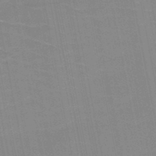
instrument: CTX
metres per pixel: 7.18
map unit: HNb
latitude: -48.5574
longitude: -47.7450
